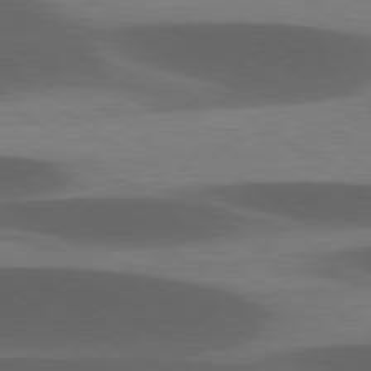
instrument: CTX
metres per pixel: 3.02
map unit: lApd
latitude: 78.6302
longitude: -48.9892
